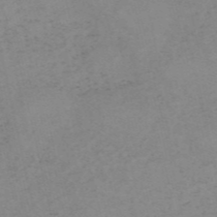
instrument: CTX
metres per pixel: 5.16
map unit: HNb
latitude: -54.4818
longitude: -42.0822
